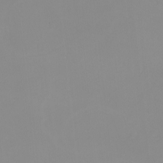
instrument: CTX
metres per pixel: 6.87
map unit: Nhu
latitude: -5.9556
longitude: -89.8584
